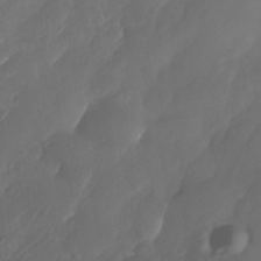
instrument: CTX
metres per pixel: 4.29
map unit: Nhe
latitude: -33.8612
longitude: -145.3481
